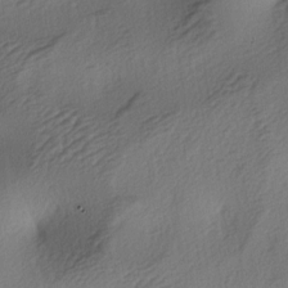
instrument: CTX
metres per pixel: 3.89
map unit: lAa
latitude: -4.1605
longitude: -123.7639
